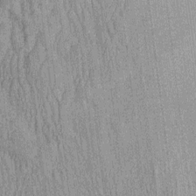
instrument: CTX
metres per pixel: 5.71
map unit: Htu
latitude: -3.3320
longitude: 151.9556
